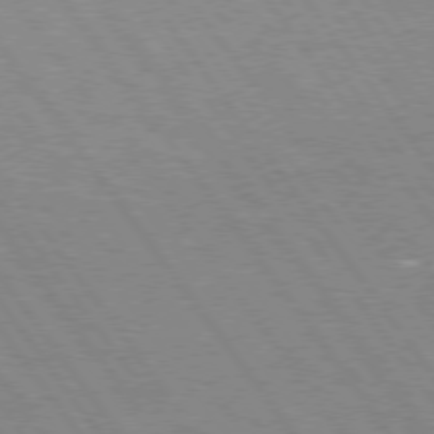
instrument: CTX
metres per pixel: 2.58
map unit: Hpe
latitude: 75.2348
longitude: -157.4993
